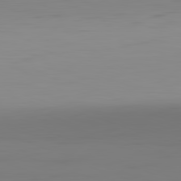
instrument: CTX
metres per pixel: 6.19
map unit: Hpe
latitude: -82.5763
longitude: 10.0472
